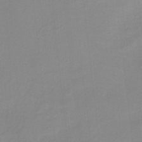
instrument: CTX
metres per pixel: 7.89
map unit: HNb
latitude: -34.3684
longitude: 57.8422
